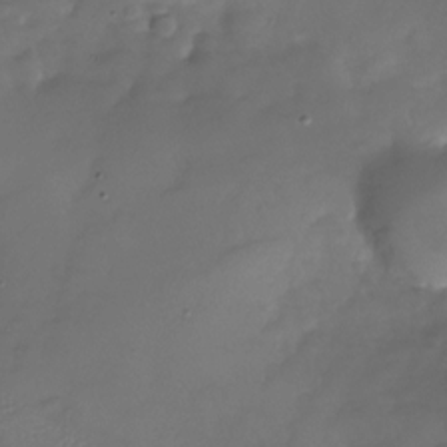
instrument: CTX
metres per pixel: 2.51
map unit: Nhu
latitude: -26.9919
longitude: -57.5938
